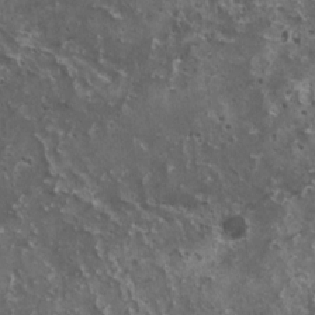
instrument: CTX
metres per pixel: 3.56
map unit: HNhu
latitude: 3.0269
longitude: 5.3509
